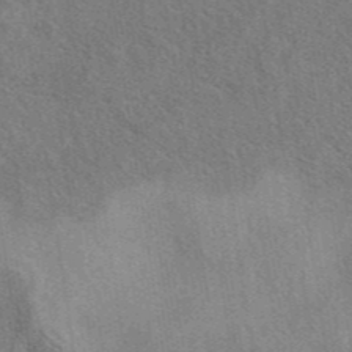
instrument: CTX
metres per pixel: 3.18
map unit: eAb
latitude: 42.6868
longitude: 110.6707
